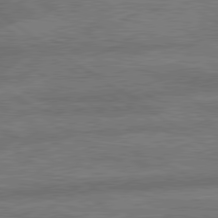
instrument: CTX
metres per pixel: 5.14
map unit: lApd
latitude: 79.9717
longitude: -164.3278
